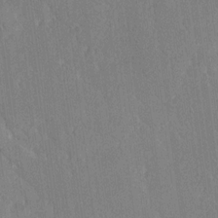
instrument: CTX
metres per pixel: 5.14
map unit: Ave
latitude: 20.6302
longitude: -136.5735
